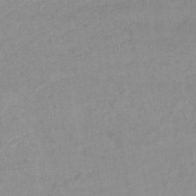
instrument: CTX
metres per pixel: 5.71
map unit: lHb
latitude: -42.1794
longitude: 66.8030
